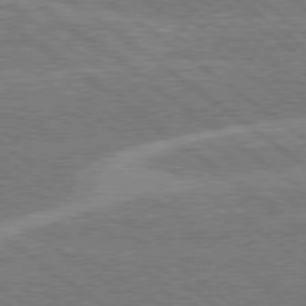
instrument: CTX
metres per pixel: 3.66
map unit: Hpe
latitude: 78.9703
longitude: -161.1403
